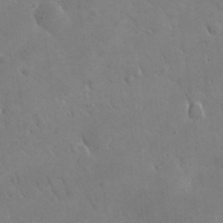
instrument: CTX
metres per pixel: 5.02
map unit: eHh
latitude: 25.4048
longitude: -67.3103
